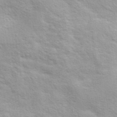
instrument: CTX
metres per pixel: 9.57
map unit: ANa
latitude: 36.5357
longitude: 13.0487
